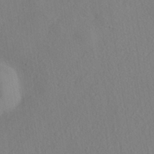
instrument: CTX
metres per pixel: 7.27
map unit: HNhu
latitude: -39.7100
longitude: 101.0864
